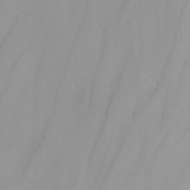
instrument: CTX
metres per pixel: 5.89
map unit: Nhu
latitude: -4.0472
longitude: -89.1970
